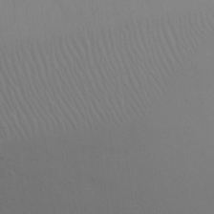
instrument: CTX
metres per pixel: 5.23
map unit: eHh
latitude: 23.4993
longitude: -69.4238
